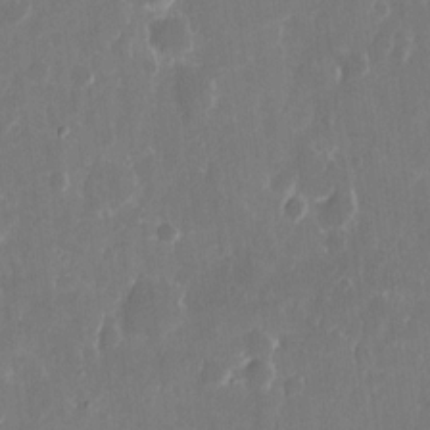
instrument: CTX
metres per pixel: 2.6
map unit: eHh
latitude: 10.3845
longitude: -71.5560
